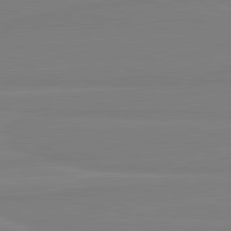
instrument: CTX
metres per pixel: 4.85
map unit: lApd
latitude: 81.8961
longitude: 165.5399
